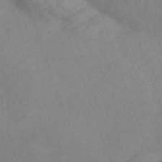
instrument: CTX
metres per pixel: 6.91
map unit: Nve
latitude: -57.0675
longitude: 58.0849
